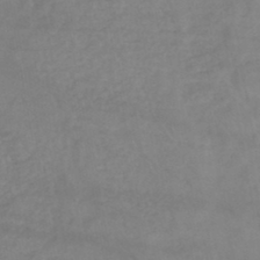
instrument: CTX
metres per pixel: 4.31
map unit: eHh
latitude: -45.1242
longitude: -29.9150
